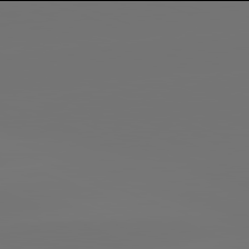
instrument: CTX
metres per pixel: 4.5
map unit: lApd
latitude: 81.9906
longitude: -154.0255
